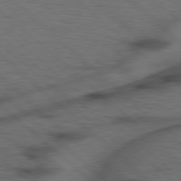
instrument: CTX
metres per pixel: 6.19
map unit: Hpe
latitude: 78.1200
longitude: -155.7450
